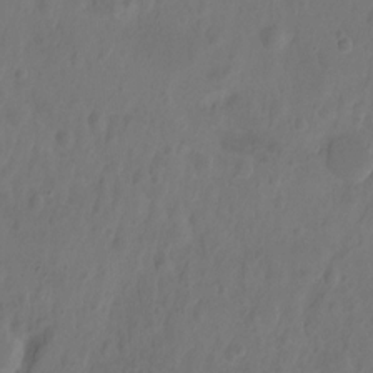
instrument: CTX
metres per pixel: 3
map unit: Hto
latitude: -12.4251
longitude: -39.6316
